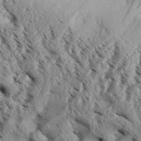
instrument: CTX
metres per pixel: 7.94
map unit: Aa
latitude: 32.5357
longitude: -136.7058
